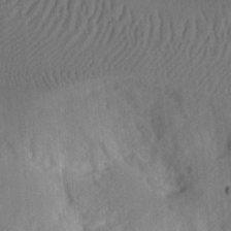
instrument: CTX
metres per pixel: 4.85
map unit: Ht
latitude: 7.6316
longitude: -75.9528
